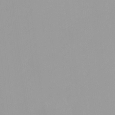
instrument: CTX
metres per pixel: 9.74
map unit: HNhu
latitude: -0.2551
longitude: -5.3293
